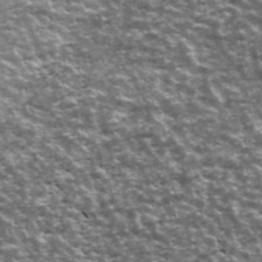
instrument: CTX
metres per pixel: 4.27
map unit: Ave
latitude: 42.8569
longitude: -112.0255
